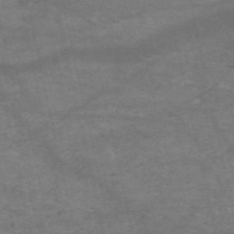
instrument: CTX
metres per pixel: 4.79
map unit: HNb
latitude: -54.6519
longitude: -44.7435
